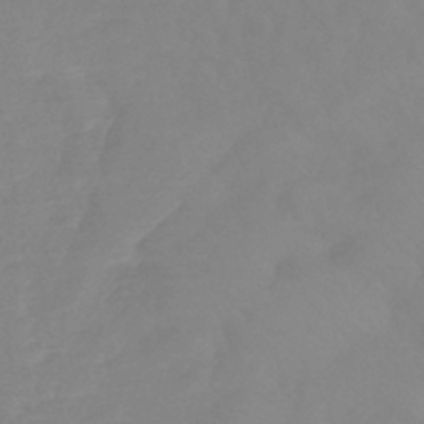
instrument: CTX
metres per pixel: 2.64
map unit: eHb
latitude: -44.9731
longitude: 84.3117
